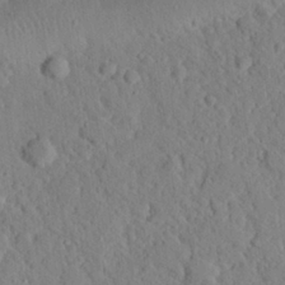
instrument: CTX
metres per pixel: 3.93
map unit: eHh
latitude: 25.5182
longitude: -78.7058
